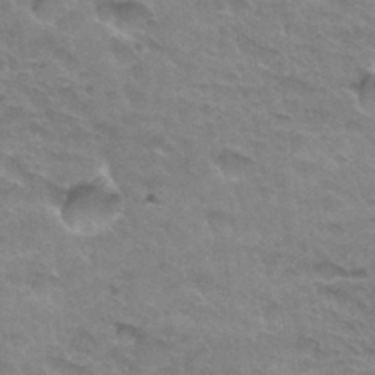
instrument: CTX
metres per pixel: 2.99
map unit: Hto
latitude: 33.9339
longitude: -46.6491
